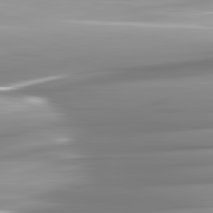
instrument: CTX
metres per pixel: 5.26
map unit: lApd
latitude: 82.2333
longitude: -142.7813
